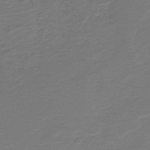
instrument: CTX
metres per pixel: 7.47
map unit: HNb
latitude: -43.0297
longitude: 52.7652
